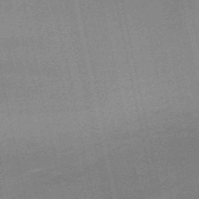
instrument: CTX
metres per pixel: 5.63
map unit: HNb
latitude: -51.6911
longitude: -42.0255
